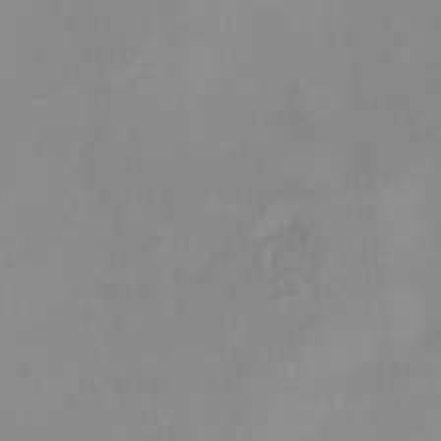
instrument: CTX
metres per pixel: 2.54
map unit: HNhu
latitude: 3.4615
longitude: 8.8408
